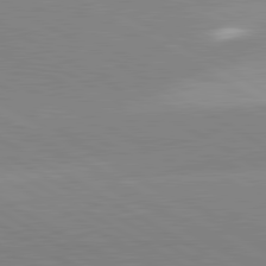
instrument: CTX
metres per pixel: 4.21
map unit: lApd
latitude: 81.6316
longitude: 135.4265
